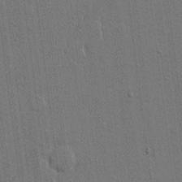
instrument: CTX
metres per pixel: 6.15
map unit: eHh
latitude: 15.5183
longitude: -68.8758
